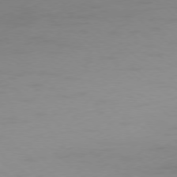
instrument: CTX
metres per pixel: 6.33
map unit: Ap
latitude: -78.3495
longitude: -67.7260
